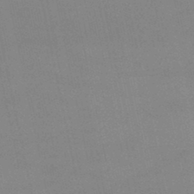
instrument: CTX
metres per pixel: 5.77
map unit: lHb
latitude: -45.8422
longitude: 58.4440
